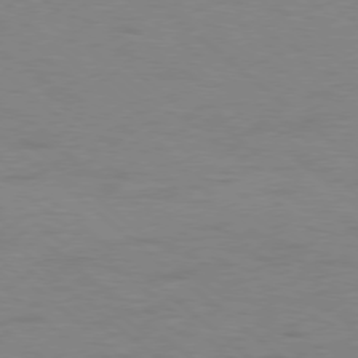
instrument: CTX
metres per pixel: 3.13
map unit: Ap
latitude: -78.6518
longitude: -68.1011
